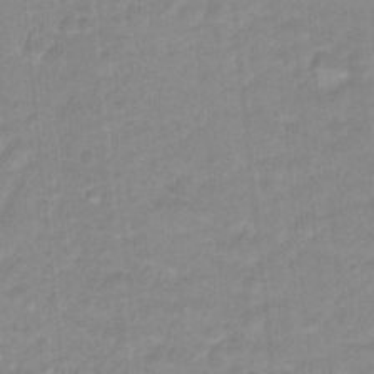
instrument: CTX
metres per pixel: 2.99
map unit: Hto
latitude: 16.0255
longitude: -35.0269
